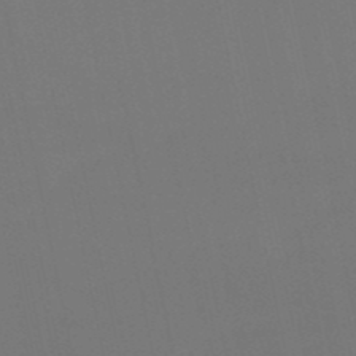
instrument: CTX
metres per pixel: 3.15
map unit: eHb
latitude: -50.5574
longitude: 68.2928
